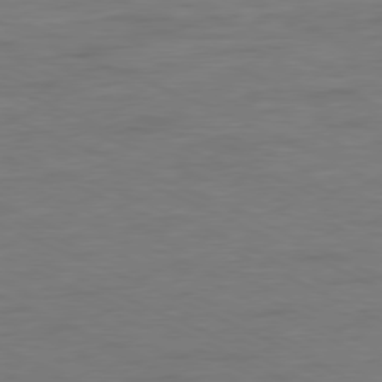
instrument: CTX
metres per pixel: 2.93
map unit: Ap
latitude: -78.0661
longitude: -72.9892
